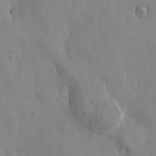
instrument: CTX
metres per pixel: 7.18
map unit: Htu
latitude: -1.7667
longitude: -177.2348
